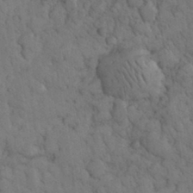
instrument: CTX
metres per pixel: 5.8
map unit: eHh
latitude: 32.9325
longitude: -67.2914
